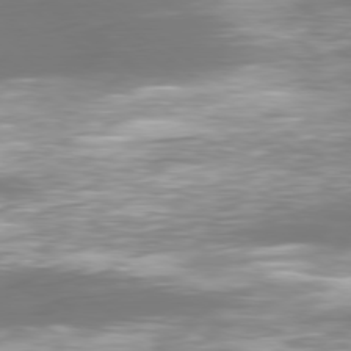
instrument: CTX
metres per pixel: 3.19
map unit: Ap
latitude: -79.5777
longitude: -60.9324
